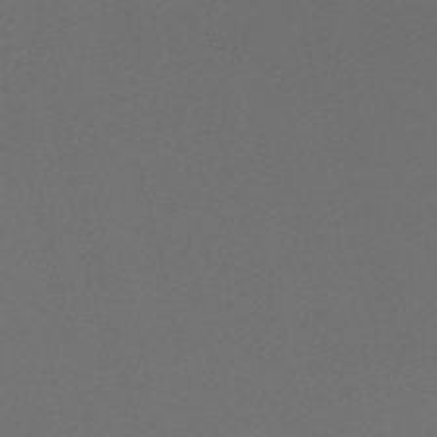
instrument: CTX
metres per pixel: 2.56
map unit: eHh
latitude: -52.9919
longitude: -24.8946
